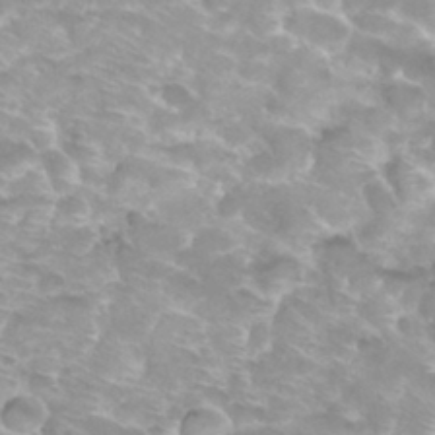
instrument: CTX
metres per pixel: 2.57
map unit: Hto
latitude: 32.7624
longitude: -43.2159
